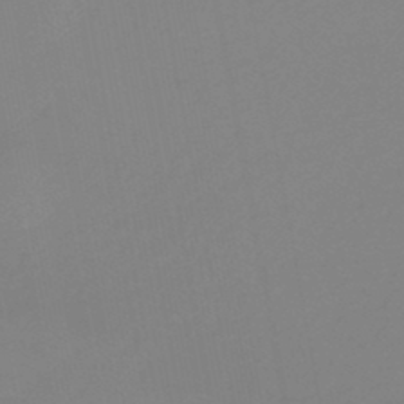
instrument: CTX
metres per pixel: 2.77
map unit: eHb
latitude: -44.8408
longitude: 88.2172
